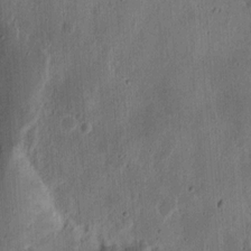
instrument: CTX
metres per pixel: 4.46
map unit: Ht
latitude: 13.8772
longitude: -74.5168
